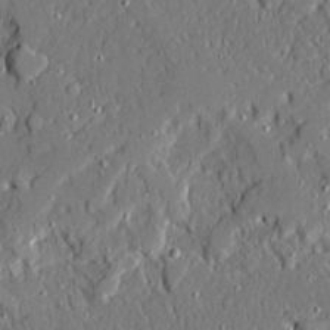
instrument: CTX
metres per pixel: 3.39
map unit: Ave
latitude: 20.9325
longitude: -128.1011
